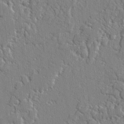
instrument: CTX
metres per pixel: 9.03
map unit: lAvf
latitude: -2.2172
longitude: -109.3292
